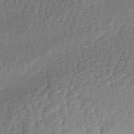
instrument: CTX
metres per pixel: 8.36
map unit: lAa
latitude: -3.1242
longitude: -127.8395
